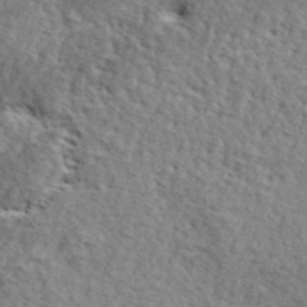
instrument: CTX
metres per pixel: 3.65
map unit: lHvf
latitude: 41.9717
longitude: -87.2537
